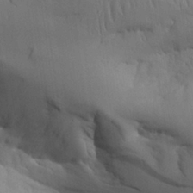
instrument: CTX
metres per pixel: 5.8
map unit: Aa
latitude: 26.2145
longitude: -132.1956
